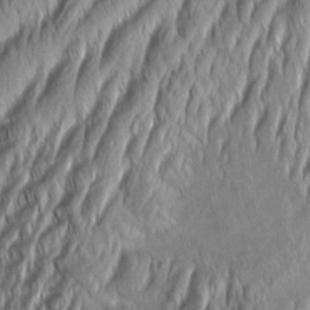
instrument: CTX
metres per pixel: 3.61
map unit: Aa
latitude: 7.4426
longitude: -130.6869
